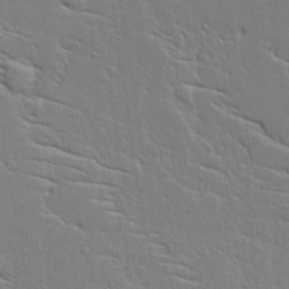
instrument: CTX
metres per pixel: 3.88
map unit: Aa
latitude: 17.4237
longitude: -125.3481
